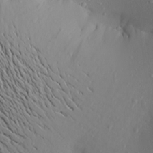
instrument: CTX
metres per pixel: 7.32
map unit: Aa
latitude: 21.8017
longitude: -145.7260
